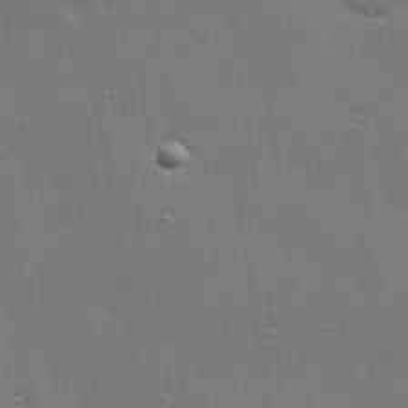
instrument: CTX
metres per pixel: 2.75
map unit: Hve
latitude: 27.7450
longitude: -94.0633
